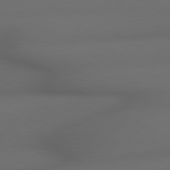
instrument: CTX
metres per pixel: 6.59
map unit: lApd
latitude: 79.0081
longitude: -165.4426
